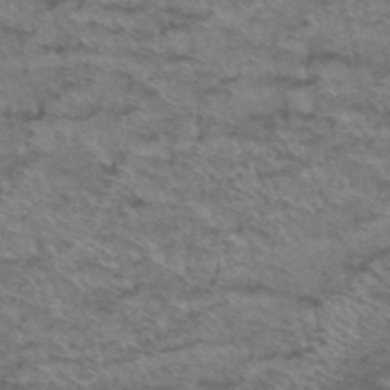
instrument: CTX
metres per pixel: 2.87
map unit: Hto
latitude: 38.2711
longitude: -44.4601
